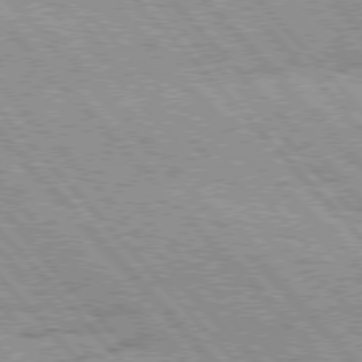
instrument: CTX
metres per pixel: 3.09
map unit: Hpe
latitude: 75.9717
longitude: -151.0269
